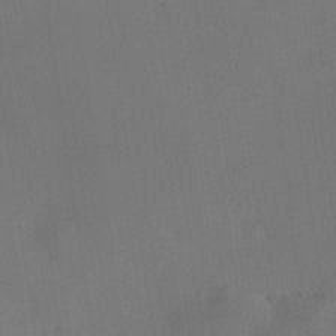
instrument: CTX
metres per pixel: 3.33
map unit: HNhu
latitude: 9.3293
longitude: 15.8234
